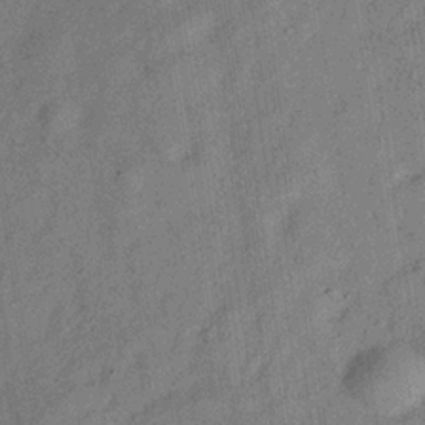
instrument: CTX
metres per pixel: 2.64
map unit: Hve
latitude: -31.4643
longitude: 92.1606
